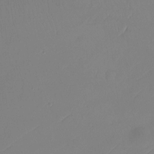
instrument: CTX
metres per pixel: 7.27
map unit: Htu
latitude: -13.6344
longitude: -47.4238
